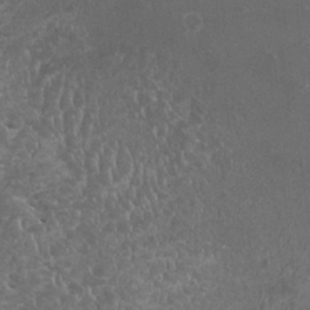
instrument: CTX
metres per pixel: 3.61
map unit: HNhu
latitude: -0.6708
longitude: 3.2564
